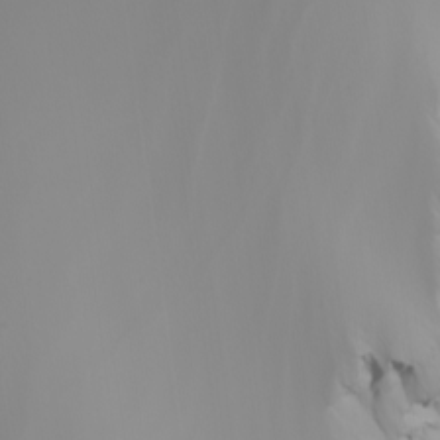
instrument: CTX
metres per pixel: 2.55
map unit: Nhu
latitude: -6.2739
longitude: -93.5749
